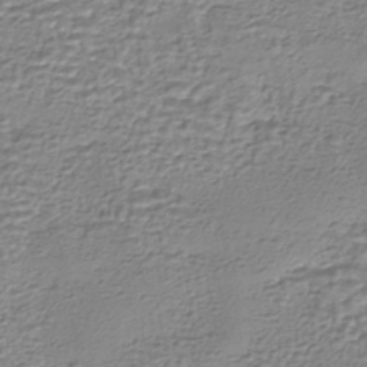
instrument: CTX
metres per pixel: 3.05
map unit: HNhu
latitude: -44.1228
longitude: 101.2753
